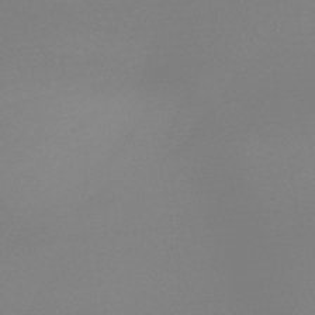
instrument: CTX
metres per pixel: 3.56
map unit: lHb
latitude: -44.6330
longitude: 64.0661
